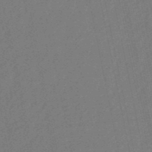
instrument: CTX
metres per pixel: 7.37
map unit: eHb
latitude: -50.8408
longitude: 78.0850
